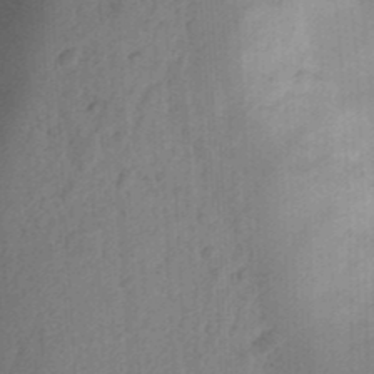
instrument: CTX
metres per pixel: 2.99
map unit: Ht
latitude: 13.0837
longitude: -74.8569
